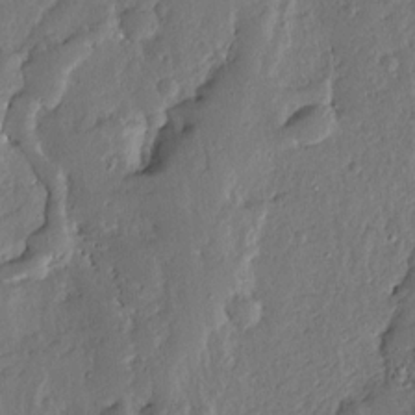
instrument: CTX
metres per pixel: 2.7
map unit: Ave
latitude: 13.2348
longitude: -135.8394
